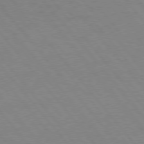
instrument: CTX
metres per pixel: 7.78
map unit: Hpe
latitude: 75.4993
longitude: -141.7449
